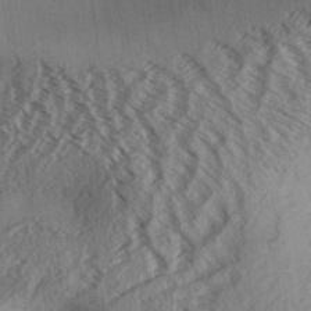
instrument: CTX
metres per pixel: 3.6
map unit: Aa
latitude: 32.8947
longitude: -139.5938
